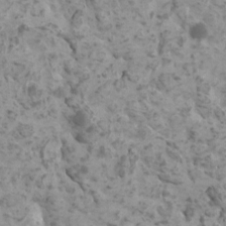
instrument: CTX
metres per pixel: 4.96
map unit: HNhu
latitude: 0.6868
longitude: 2.7652
